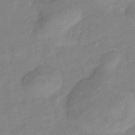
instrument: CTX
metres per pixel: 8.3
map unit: eHb
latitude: -41.1431
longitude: 82.4629
